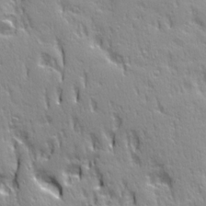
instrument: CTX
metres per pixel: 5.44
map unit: Ave
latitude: 21.9339
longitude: -135.6505
